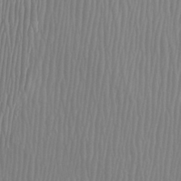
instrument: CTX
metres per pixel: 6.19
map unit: Htu
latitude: -8.3684
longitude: -75.5371
